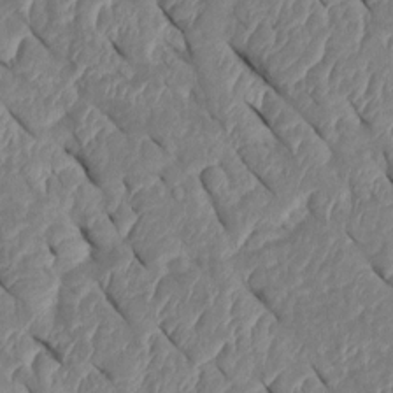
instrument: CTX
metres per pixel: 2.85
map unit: Htu
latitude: 1.7827
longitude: 147.6533
